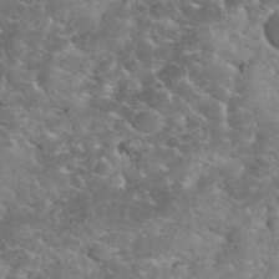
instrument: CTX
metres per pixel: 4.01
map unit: eHh
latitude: 35.0836
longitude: -65.1403
